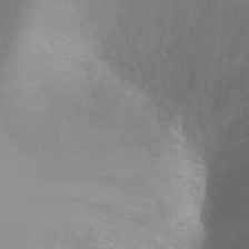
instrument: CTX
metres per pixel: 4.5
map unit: Ht
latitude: -0.8030
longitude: -35.2348
